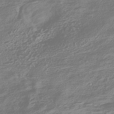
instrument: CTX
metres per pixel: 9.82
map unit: HNhu
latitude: -42.4817
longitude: 106.2551
